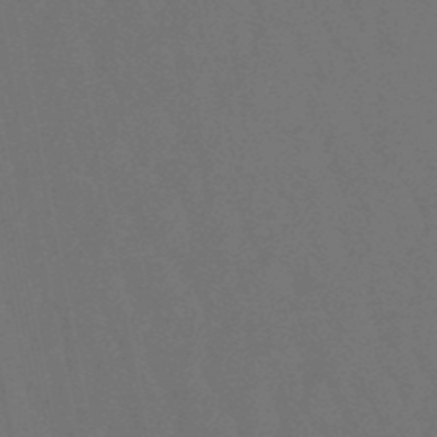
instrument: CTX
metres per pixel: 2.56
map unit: lHb
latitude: -47.9556
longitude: 80.1984
